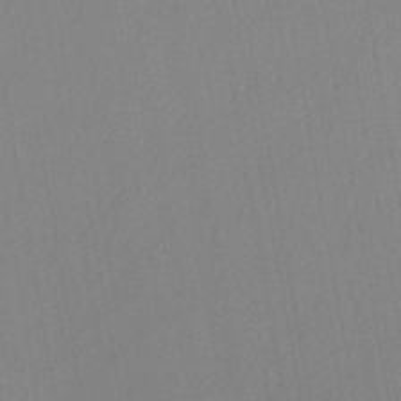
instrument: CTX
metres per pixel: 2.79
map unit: lHb
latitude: -44.2740
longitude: 73.1620
